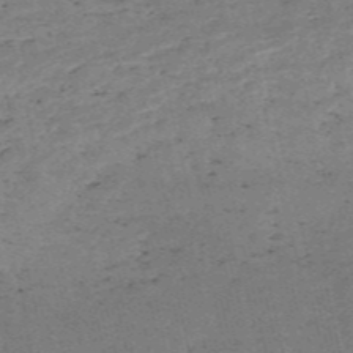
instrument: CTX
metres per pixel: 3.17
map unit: HNb
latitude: -55.2187
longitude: -42.4223
